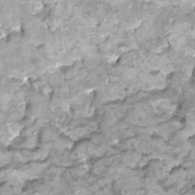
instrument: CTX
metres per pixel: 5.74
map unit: HNhu
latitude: 3.2726
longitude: -2.8758
